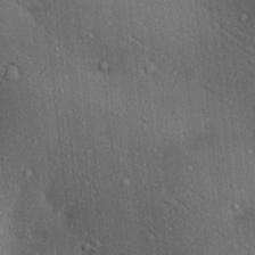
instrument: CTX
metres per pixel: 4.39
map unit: lAa
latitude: 20.6680
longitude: -138.7435
